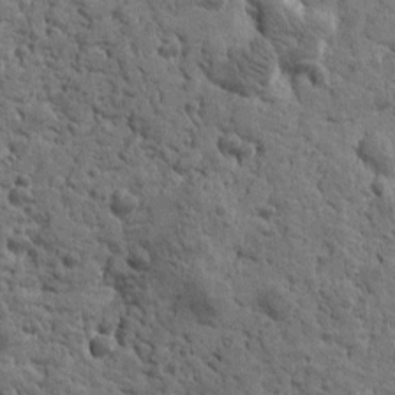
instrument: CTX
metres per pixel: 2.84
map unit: Htu
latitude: -0.4251
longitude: -178.1011
